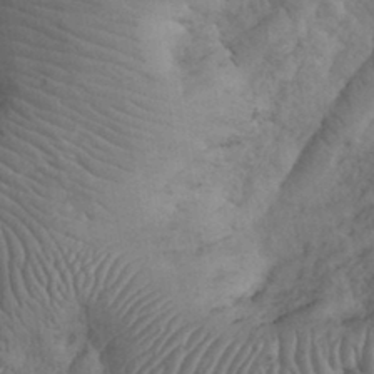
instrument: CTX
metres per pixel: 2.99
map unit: eHh
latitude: 32.7435
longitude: -67.3481
